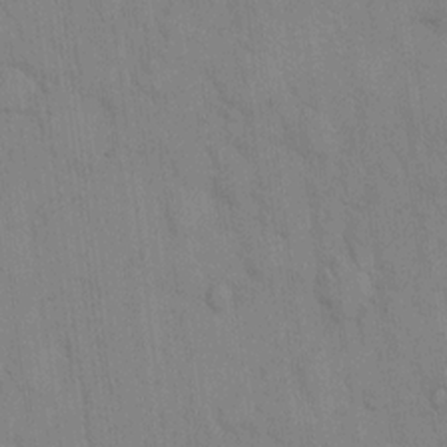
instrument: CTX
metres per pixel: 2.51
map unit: Hto
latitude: 13.4049
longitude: -61.1592
